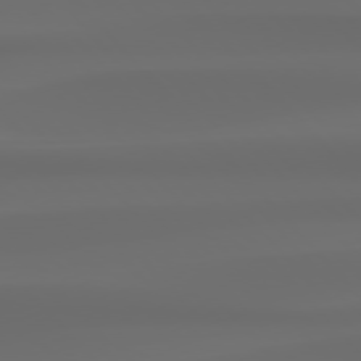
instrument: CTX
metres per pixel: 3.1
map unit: Hpe
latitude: 76.6868
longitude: -133.0458
